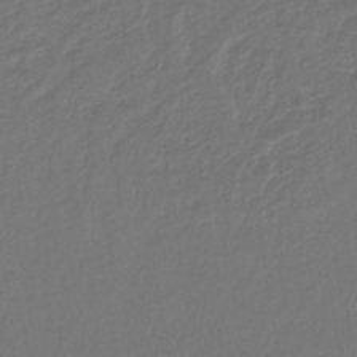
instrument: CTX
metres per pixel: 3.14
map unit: lHb
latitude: -41.8611
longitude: 76.3117
